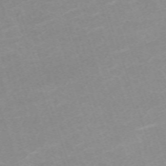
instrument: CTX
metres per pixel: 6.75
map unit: eHh
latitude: -64.0094
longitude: 50.1039
